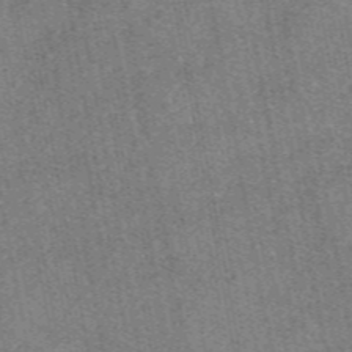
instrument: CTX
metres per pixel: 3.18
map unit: eAb
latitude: 47.8017
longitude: 107.1620
